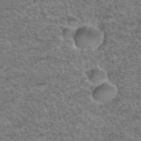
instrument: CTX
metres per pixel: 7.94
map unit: Hto
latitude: 36.8758
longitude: -47.2915
